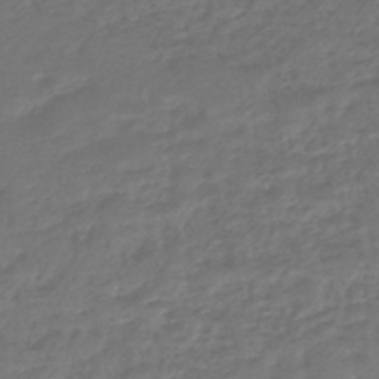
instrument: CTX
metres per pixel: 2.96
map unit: lHb
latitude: -43.9367
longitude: 70.7652
